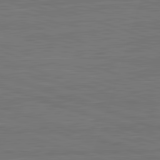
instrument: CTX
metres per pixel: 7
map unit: lApd
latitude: 82.8002
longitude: 174.5573
